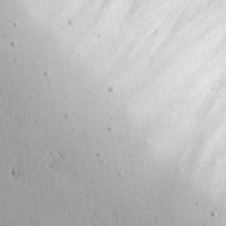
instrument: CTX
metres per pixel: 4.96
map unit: lAvf
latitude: 15.9339
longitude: -126.6302
